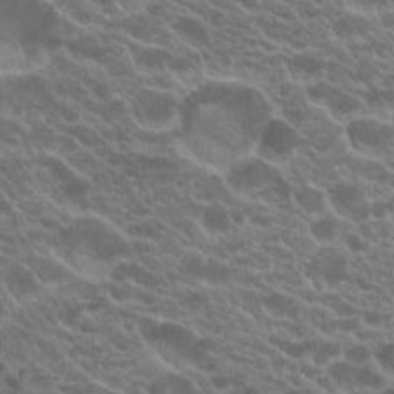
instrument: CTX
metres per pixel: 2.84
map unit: Hto
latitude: 19.7260
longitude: -35.1214
